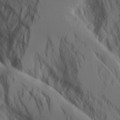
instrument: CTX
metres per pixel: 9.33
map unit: Aa
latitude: 18.1577
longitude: -125.1214
